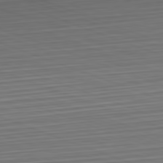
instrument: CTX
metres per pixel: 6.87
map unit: Hpe
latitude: -82.6140
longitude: 14.9542
